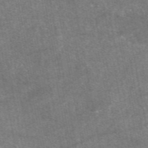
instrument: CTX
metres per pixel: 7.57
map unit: eAb
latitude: 47.6883
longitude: 120.8597
